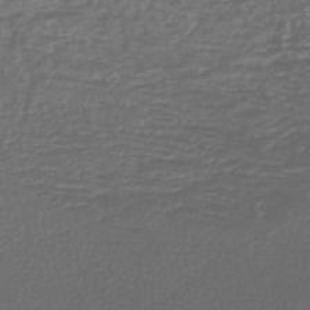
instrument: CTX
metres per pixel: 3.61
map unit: lHb
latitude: -43.0675
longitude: 71.8422
